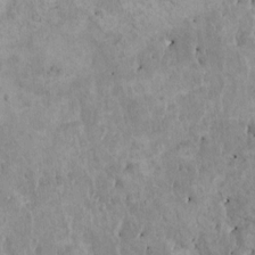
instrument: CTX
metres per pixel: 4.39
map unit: HNhu
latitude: 4.3278
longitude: 4.5384
